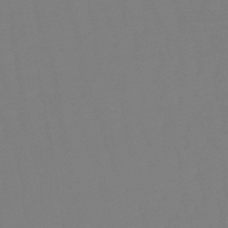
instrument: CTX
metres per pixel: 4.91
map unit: eHb
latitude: -50.8975
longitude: 74.2551
